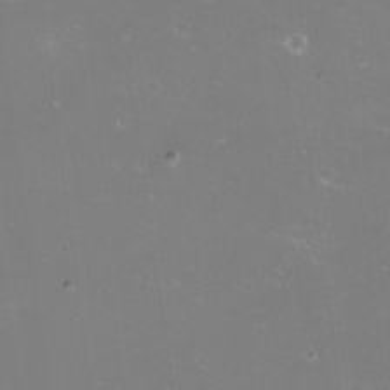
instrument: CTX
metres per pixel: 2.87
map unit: eHh
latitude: -11.8234
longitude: -62.0822
